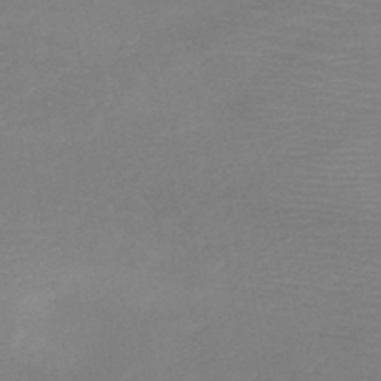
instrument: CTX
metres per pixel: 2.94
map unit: HNb
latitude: -49.3132
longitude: -44.4979
